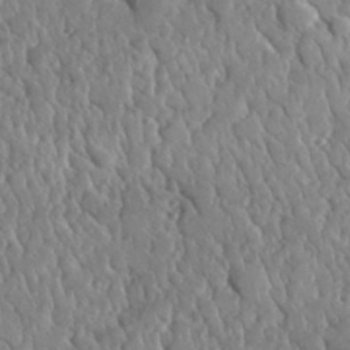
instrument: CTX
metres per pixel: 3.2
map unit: lHvf
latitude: 34.5734
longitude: -87.5560
